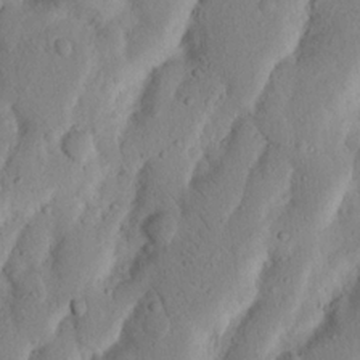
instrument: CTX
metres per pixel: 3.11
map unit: Nhu
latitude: 17.3671
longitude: -75.4993
